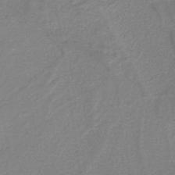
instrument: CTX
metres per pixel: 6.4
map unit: HNb
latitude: -37.2942
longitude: 56.5385
